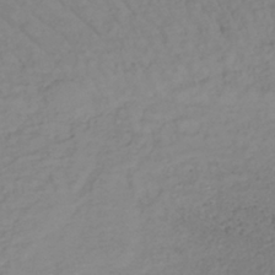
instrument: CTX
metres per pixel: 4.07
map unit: lHb
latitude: -38.2740
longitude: 69.7288
